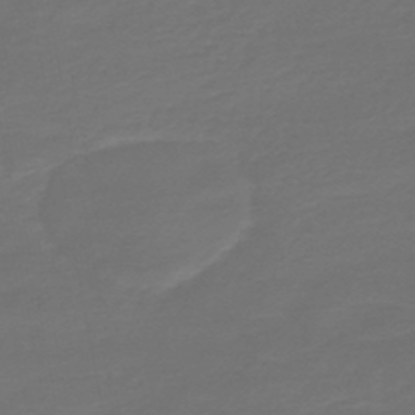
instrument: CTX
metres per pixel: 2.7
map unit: HNb
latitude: -47.3509
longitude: 53.9556
